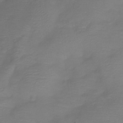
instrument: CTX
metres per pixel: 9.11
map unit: Htu
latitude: -13.8045
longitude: -45.0836
